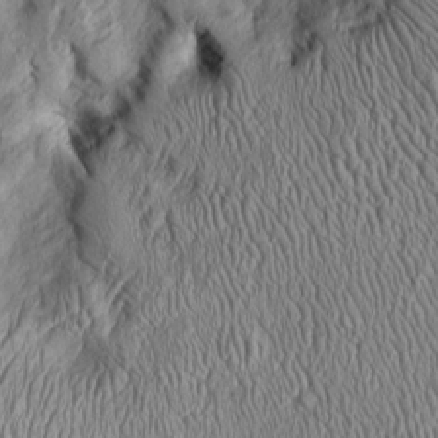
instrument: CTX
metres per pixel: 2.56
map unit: Htu
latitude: -6.8219
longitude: 157.3510
